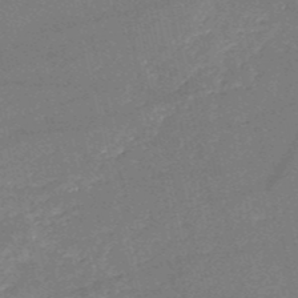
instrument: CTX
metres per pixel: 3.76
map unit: HNb
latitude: -51.6911
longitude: -40.6679
